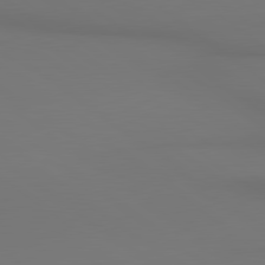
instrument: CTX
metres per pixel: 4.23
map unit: lApd
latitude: 80.6301
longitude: 153.6533
